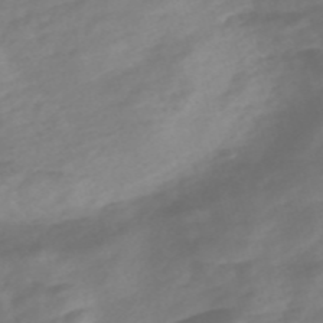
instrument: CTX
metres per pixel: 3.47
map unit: Nve
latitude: -57.7477
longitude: 57.2565
